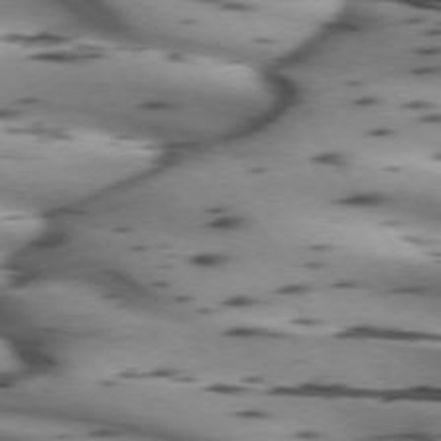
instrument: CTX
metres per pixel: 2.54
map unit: lApd
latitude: 72.4412
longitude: -53.1025
